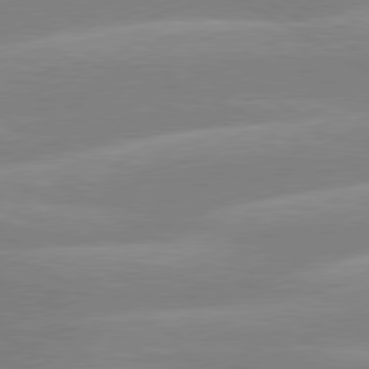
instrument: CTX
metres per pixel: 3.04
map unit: lApd
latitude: 80.0255
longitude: -134.2900
